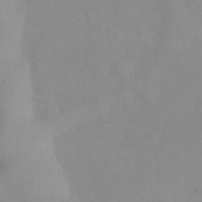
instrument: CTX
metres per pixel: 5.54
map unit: eHh
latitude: 24.7624
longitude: -64.9325
